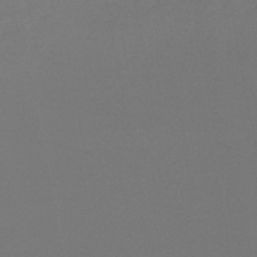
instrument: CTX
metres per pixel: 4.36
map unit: lHb
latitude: -46.4062
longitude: 68.7085
